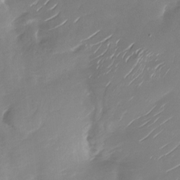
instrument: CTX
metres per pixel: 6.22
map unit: Nhu
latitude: -27.6155
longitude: -78.6869
